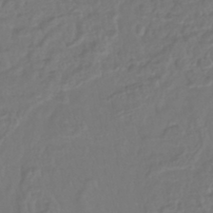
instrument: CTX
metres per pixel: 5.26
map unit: lHb
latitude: -43.0486
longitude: 64.7274
